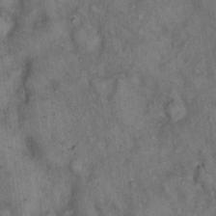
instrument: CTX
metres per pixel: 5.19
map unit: eHh
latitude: 18.3656
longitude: -61.7260
